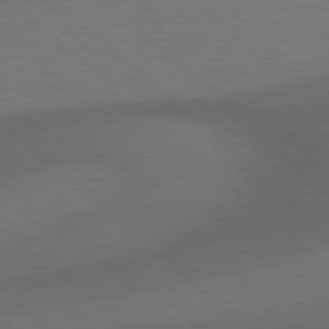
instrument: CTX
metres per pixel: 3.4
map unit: Hpe
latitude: 78.1767
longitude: -150.3467
